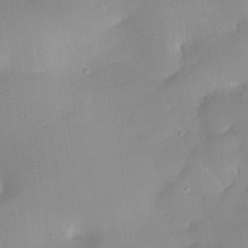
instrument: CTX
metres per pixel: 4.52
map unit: HNhu
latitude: 11.0648
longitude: 9.0297
